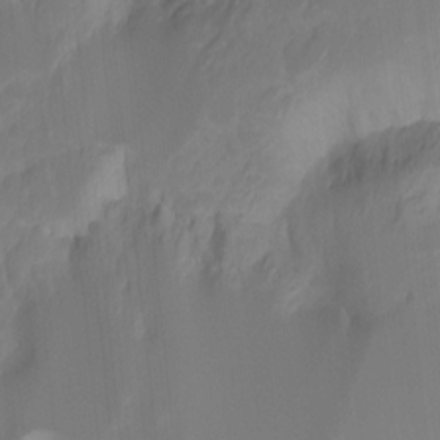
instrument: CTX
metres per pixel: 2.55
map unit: Hto
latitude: -9.0486
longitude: -46.6113
